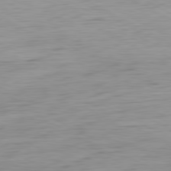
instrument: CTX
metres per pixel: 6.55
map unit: Ap
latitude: -80.5574
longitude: -61.3481
